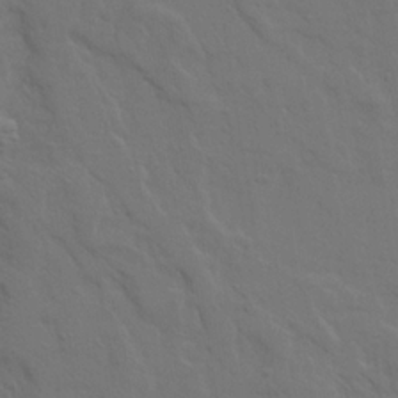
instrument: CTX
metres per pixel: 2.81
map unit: Ave
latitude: 23.4237
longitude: -135.0269
